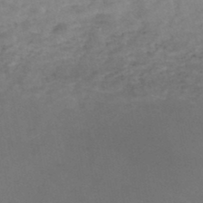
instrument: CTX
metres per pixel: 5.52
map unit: HNhu
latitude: -48.8597
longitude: 99.6722
